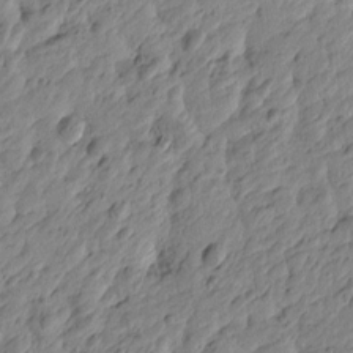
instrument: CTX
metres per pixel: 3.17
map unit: Htu
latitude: -4.0094
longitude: 179.2376
